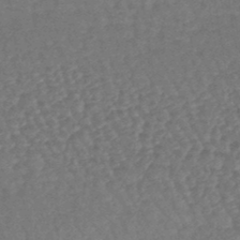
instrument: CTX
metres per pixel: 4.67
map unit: lHb
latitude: -43.9556
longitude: 79.5588
